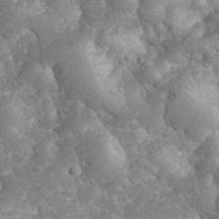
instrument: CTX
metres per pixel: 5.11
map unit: eHh
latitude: 34.4790
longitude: -64.1956
